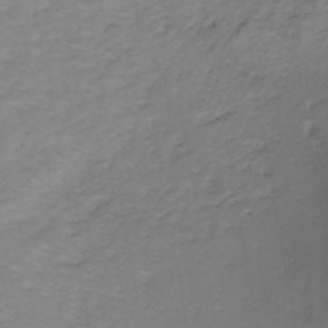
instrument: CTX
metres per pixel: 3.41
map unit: eHh
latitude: -44.4629
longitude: -29.9150
